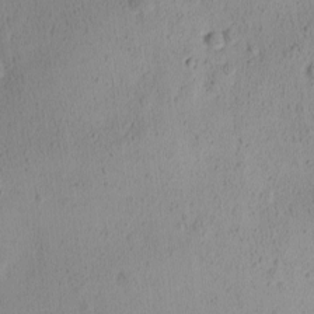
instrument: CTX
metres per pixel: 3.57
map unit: Ave
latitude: -8.8597
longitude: -121.8017
